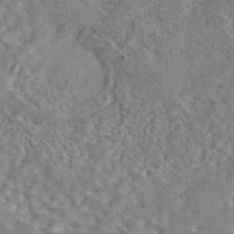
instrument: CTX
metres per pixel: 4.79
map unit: eAb
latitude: 44.1200
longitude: 110.7652
